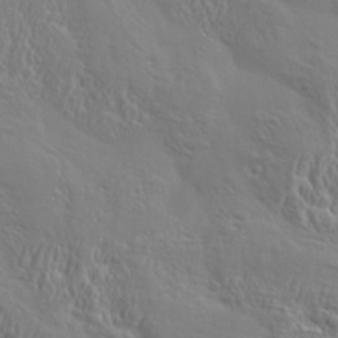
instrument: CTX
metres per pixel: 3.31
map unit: eHh
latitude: 34.3845
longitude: -134.2711
